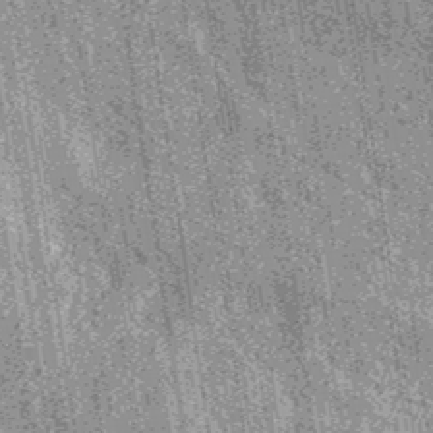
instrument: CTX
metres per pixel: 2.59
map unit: eAb
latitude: 38.1578
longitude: 107.4076
